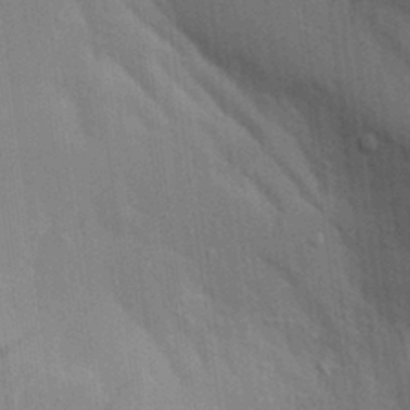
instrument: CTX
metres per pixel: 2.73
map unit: Aa
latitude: 19.5182
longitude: -143.4427
